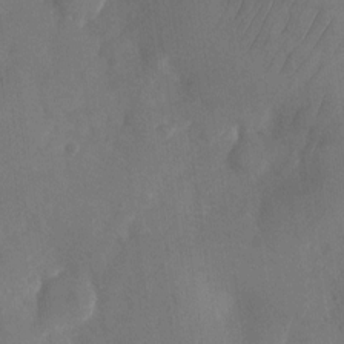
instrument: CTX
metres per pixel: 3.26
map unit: Nhu
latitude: -26.0849
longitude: -70.5735
